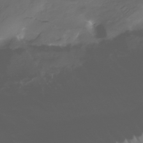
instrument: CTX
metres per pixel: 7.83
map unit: Nhe
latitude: -33.0298
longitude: -92.3656
